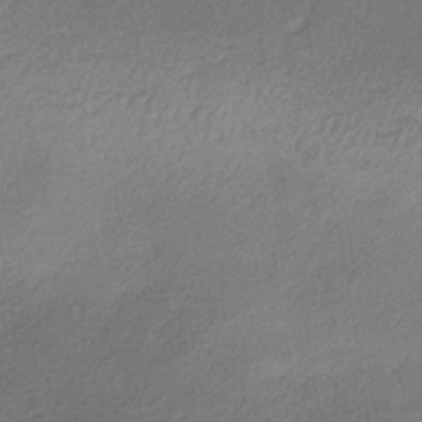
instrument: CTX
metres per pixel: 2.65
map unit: HNhu
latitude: -40.1417
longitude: 95.1998
